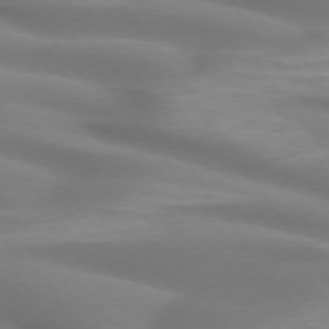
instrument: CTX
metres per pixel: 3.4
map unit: lApd
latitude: 74.4790
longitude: -59.8583
